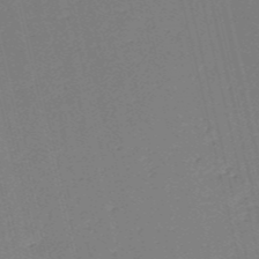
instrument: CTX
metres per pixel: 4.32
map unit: HNb
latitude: -54.0283
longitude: -39.8961
